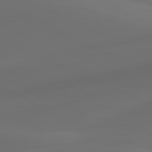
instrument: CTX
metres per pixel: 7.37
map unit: lApd
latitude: 80.7624
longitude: -83.1781
